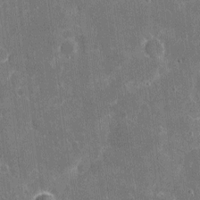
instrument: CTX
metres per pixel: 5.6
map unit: eHh
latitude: 6.0633
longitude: -67.9528
